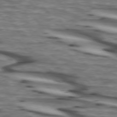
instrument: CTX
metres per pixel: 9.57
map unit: lApd
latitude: 73.9528
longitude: -64.7624
